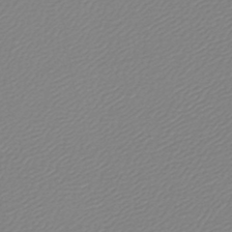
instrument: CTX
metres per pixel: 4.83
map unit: lHb
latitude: -45.6344
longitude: 70.9542
